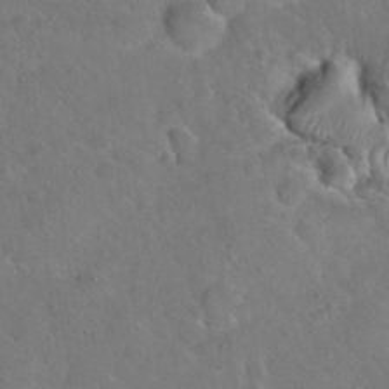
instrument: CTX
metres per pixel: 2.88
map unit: Hto
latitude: 19.3481
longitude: -49.8205
